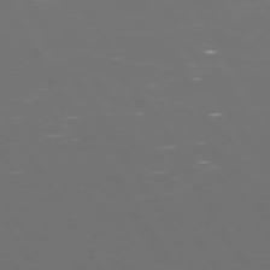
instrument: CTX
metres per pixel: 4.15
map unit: Hpe
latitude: 72.5735
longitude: -126.8380
